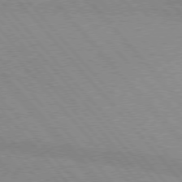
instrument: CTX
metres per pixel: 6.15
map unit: lApd
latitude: 76.1955
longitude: -86.2522
